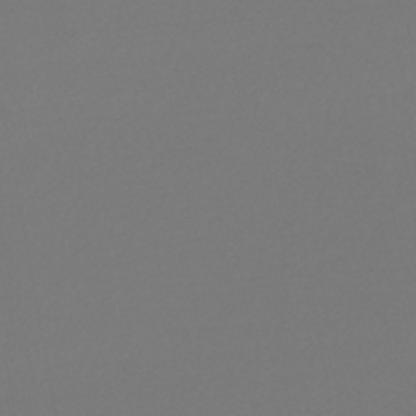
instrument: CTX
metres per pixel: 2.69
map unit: lHb
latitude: -47.3131
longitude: 72.7274
